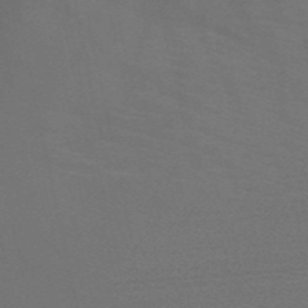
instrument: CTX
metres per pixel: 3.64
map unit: HNb
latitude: -48.0283
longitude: -49.2159
